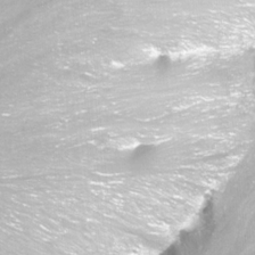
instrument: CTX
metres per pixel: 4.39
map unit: Nhu
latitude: -12.4251
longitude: -61.3670
